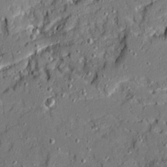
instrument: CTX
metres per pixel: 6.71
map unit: Ave
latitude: 20.0255
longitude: -128.8380
